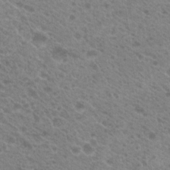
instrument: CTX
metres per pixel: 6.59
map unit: Hto
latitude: 21.7450
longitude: -37.8772
